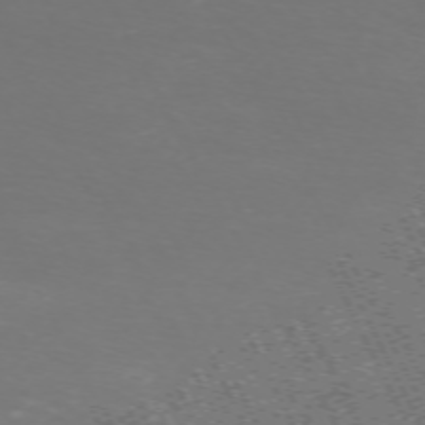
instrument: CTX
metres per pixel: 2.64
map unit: Hpe
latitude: -71.6911
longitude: 10.2173
